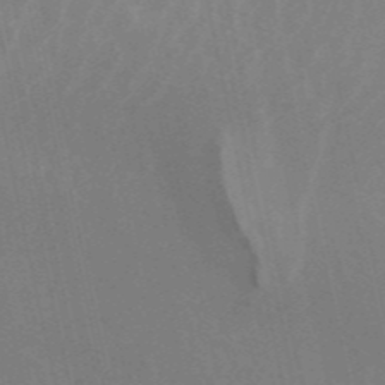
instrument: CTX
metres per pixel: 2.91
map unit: ANa
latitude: 45.6127
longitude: 25.7289
